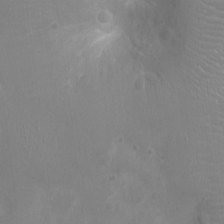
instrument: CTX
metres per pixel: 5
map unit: Ht
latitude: -3.6910
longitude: -16.3089
